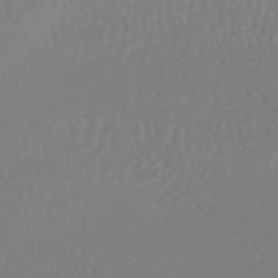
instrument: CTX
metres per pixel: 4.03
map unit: HNhu
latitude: -48.7275
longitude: 101.1431
